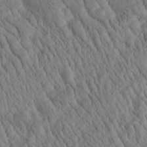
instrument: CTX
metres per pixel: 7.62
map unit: Htu
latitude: -1.4077
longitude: 173.7477
